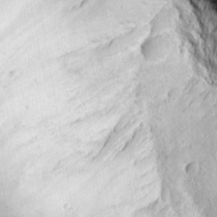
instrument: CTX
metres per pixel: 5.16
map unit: lAvf
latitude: 15.9339
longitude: -126.6113
